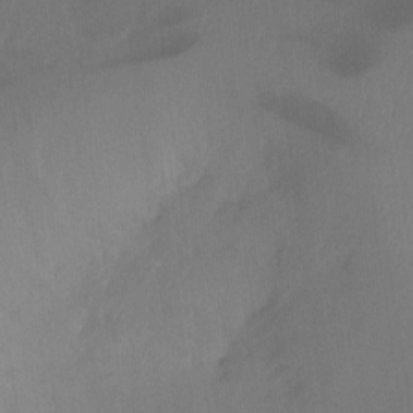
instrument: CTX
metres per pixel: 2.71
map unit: Hto
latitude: -6.8219
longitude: -48.5168
